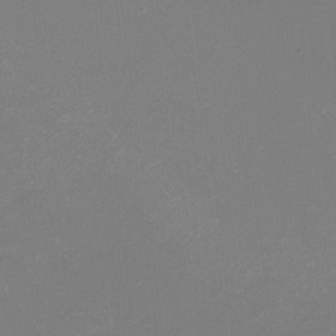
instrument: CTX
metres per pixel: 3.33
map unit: eHh
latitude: -2.1605
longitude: -75.2348
